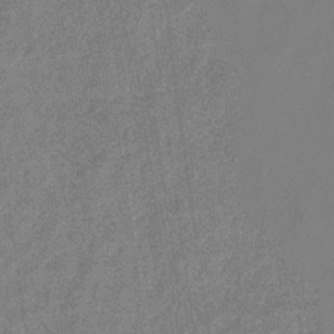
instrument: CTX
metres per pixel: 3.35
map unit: eHb
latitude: -33.8045
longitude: 78.2739
